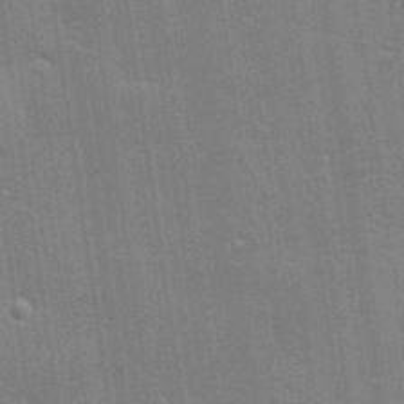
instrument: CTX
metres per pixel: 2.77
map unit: Hve
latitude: 28.4979
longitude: -93.1403
